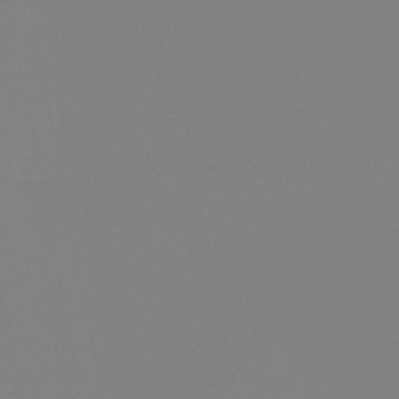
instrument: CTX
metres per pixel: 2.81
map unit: HNb
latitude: -45.8800
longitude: 56.0472
